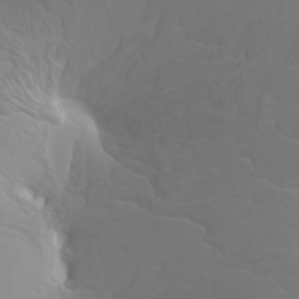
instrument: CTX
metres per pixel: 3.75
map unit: Htu
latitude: -4.4251
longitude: -88.5924
